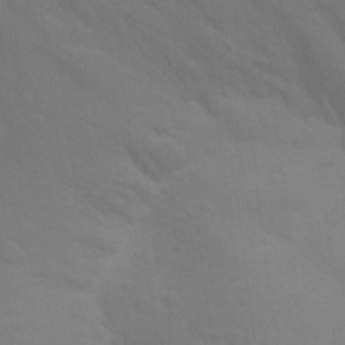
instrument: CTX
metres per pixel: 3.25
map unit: Aa
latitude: 27.3293
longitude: -145.7638
